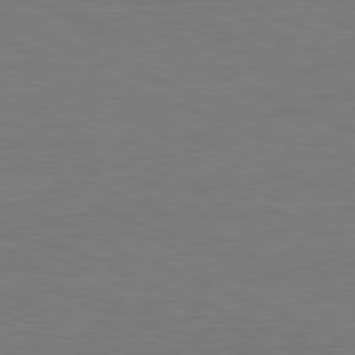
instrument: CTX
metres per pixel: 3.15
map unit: Hpe
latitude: -81.7289
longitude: 8.1039
